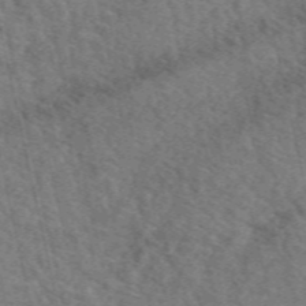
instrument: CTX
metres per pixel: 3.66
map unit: eAb
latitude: 51.0080
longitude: 113.7856
